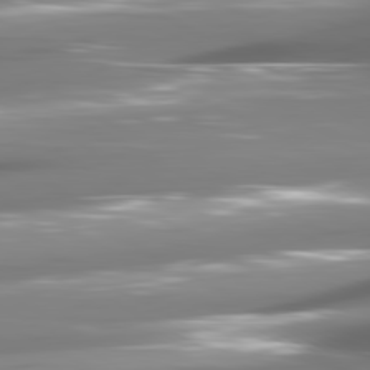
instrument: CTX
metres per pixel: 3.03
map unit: lApd
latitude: 80.8569
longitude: -144.8569
